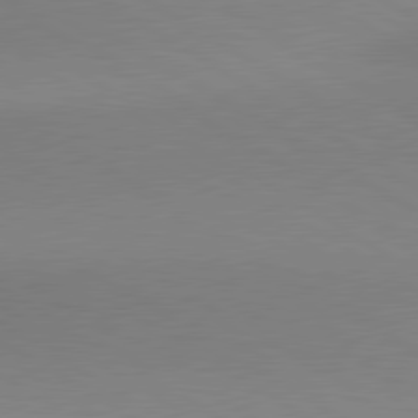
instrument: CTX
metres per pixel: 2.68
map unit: lApd
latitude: 80.3278
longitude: 156.3684
